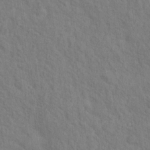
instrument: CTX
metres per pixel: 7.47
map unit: Hto
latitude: 14.8002
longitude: -38.0633
